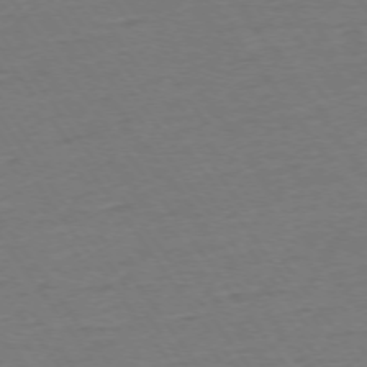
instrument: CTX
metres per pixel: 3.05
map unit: Ap
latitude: -75.0109
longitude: -81.0080
